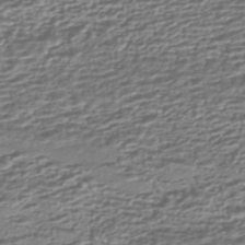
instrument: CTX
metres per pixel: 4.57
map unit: HNhu
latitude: -43.8044
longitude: 98.5385
